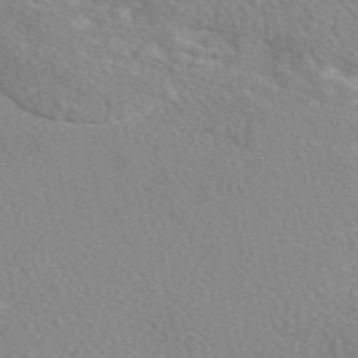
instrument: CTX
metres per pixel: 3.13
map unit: eAb
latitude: 49.3482
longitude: 117.7099
